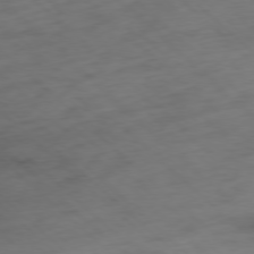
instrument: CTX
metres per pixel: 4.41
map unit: Ap
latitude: -77.6911
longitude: -90.4601
